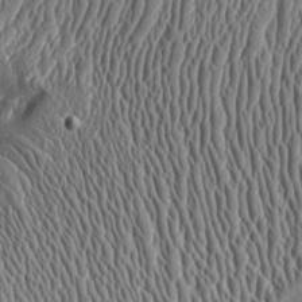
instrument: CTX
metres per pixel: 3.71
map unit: Aa
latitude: 9.7261
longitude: -129.7261
